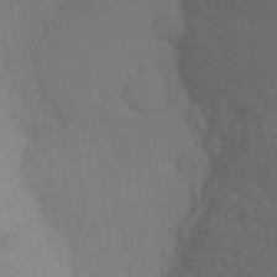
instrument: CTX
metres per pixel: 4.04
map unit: Htu
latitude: -13.8611
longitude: -44.5546
